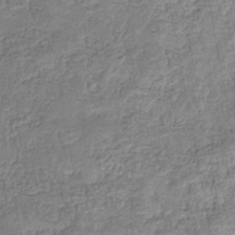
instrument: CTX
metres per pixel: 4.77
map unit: eHb
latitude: -33.1998
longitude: 76.0094
